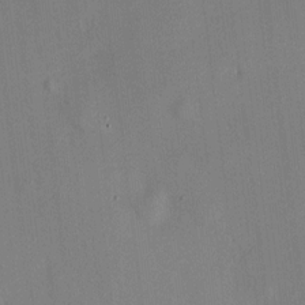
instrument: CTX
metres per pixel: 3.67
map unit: HNhu
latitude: 10.9136
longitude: 16.0094
